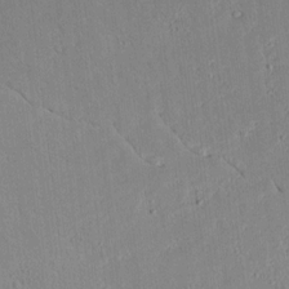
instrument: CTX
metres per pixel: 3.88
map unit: lAvf
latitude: 8.3656
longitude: 167.8044
